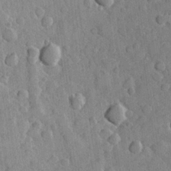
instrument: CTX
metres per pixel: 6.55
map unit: Hve
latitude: 24.2144
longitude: 148.7086
